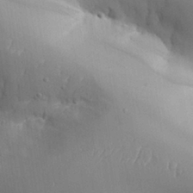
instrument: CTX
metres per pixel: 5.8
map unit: Aa
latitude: 27.3104
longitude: -129.4048
